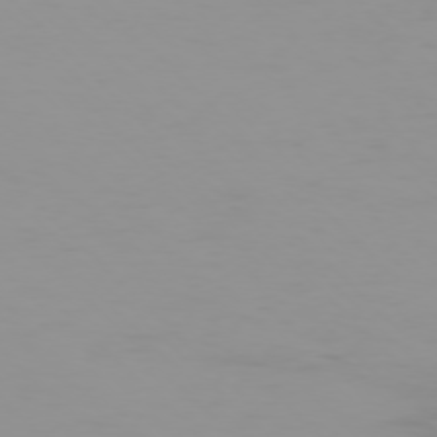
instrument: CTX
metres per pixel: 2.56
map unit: Ap
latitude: -77.2187
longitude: -72.5357
